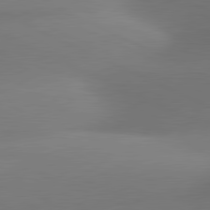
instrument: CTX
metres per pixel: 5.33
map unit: lApd
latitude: 81.0836
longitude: 131.0675
